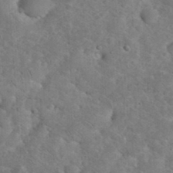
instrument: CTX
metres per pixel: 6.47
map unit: eHh
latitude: 36.1767
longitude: -64.7813
